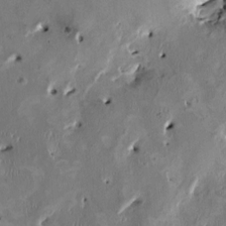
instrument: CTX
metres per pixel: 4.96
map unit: HNhu
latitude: 2.3656
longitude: -4.6868
